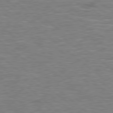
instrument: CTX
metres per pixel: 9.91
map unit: Hpe
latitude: 78.6113
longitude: 179.2565
